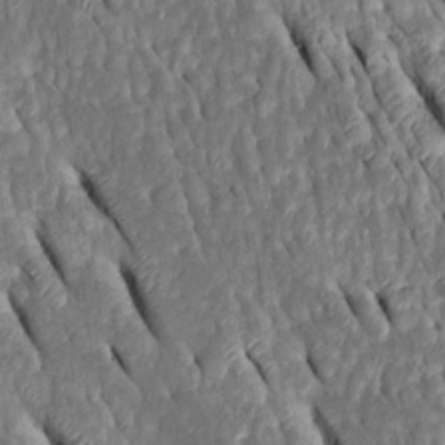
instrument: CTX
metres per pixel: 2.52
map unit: Htu
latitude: -0.7841
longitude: 148.3873
